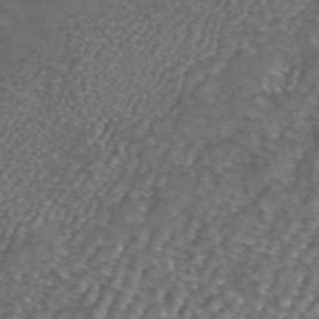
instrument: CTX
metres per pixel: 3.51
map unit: ANa
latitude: 42.4034
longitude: 25.5399
